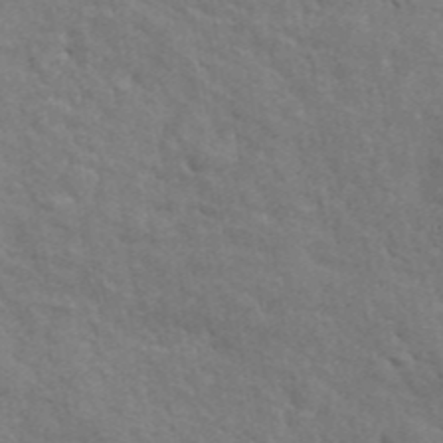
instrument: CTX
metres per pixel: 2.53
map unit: ANa
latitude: 41.9528
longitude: 29.5399
